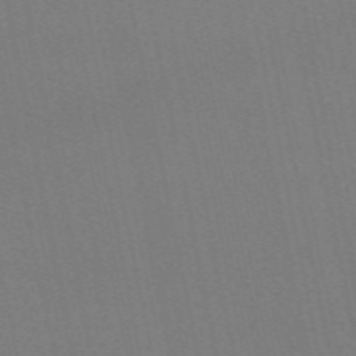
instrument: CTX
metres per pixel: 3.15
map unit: eAb
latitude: 51.4804
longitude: 108.5952
